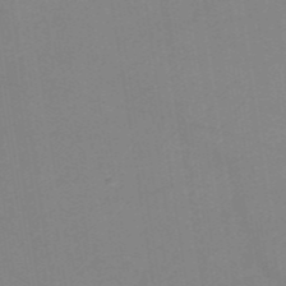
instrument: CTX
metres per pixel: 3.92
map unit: HNb
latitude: -54.2173
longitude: -48.9703
